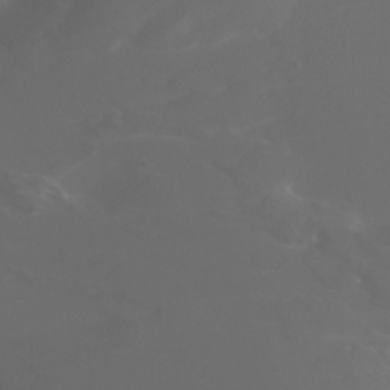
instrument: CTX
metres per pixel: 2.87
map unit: Ht
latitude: -2.6140
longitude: -61.6883
